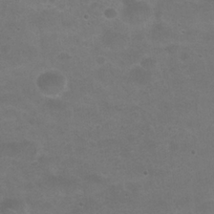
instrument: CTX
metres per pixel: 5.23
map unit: Nhu
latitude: 26.0822
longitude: -52.8191
